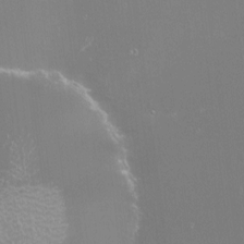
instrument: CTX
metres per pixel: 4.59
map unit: HNhu
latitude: -0.5574
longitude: 4.5007
